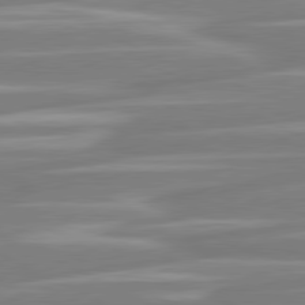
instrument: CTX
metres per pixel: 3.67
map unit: lApd
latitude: 80.8002
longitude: -130.3468
